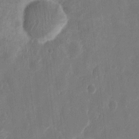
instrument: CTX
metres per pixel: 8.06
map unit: eHh
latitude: 12.0633
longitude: -72.8380
